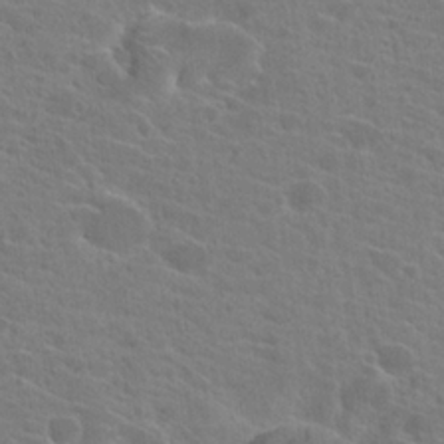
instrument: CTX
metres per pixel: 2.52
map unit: Hto
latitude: 22.5735
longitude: -39.5749
